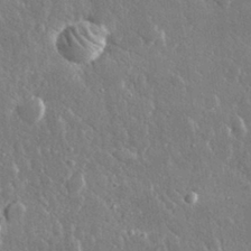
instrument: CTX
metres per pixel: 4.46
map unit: lHvf
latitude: 30.8191
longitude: -92.4034
